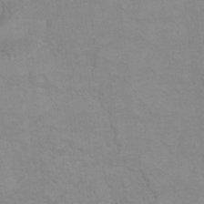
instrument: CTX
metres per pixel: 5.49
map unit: Hto
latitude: 7.7639
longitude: -36.0633
